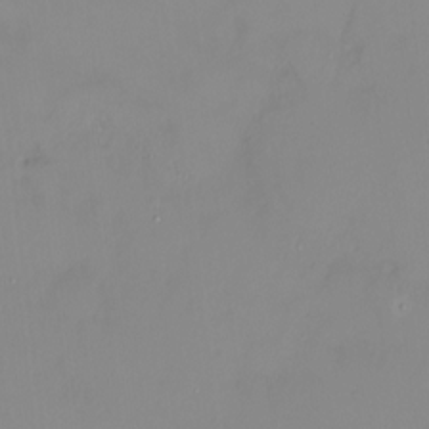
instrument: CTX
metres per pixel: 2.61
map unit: HNhu
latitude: 3.3104
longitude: 7.7666
